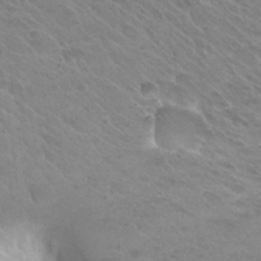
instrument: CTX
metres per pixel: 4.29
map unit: Hto
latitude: 26.6113
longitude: -35.4993
